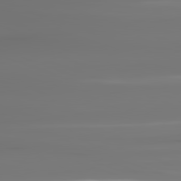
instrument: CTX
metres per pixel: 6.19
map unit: lApd
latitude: 82.1766
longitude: -145.1592
